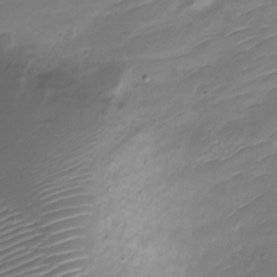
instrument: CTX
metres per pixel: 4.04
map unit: Nve
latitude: -21.2376
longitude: 106.8786
